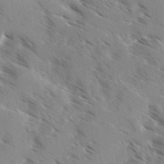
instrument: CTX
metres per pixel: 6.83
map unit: Ave
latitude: 0.4223
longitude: -110.8191
